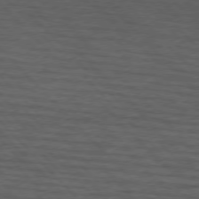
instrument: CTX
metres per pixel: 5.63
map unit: lApd
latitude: 75.3860
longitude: -82.6490
